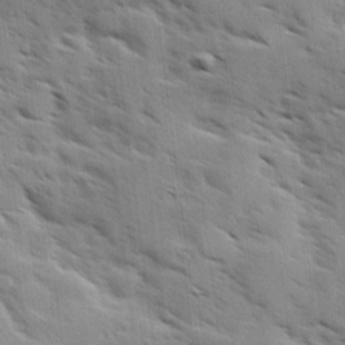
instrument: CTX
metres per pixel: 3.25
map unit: Ave
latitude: 10.4412
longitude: -102.8569
